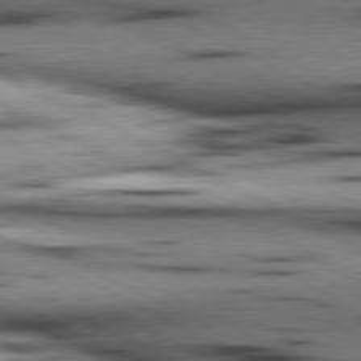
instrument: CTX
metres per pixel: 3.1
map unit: lApd
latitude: 80.6113
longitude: 156.1984
